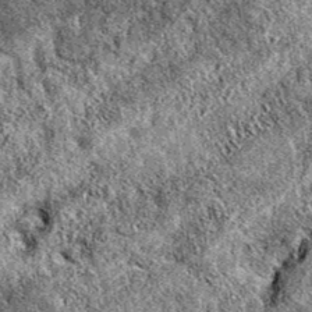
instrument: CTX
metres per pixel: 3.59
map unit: eAb
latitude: 38.3656
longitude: 110.6519
